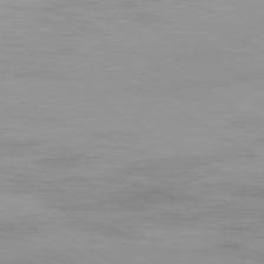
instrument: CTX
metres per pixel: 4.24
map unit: Ap
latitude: -79.7666
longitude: -92.5545
